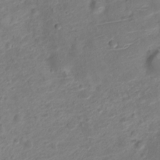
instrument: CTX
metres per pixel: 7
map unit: Nve
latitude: -19.8611
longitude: 105.7666
